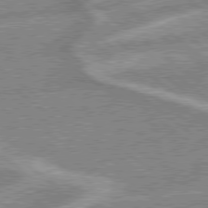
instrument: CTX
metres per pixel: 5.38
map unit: lApd
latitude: 79.0837
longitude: -168.2334
